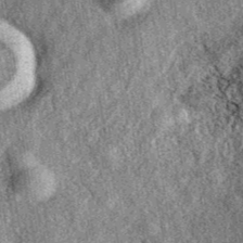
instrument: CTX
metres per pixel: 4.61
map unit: eAb
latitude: 39.5938
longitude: 108.9542
